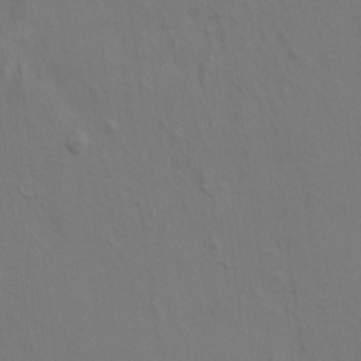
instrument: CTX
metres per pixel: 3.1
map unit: HNhu
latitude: 11.0459
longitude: 23.5399
